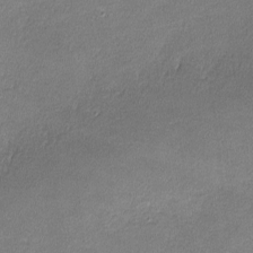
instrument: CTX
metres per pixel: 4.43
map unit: lHvf
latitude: -11.9178
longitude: -102.8191
